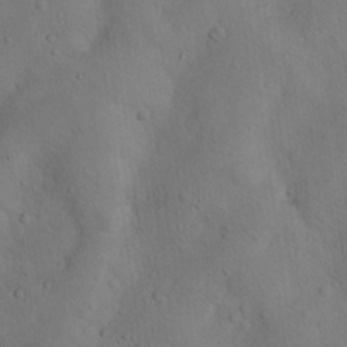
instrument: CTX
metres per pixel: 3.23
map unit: Nhu
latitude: 15.1593
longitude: -36.6680
